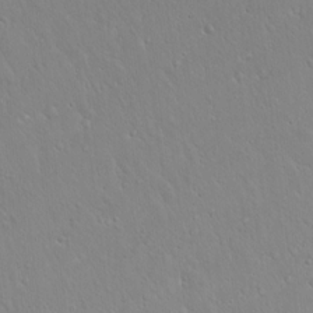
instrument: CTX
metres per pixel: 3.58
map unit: Hto
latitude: 17.2726
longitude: -56.7624
